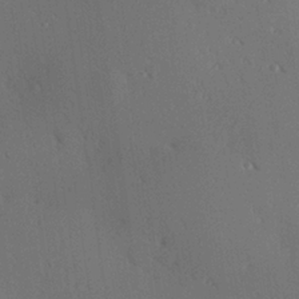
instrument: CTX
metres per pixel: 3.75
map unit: Hve
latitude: 25.7827
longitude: -91.9906
